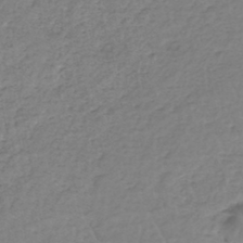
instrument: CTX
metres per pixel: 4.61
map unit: eHh
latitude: -46.0850
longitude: -29.3293
